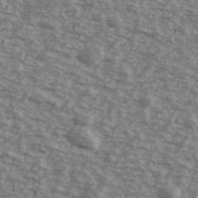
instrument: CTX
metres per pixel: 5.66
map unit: Ave
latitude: 40.6112
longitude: -109.2348
